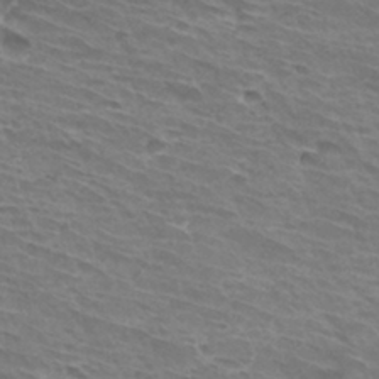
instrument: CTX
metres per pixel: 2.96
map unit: Hto
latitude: 31.6694
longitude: -41.2914
